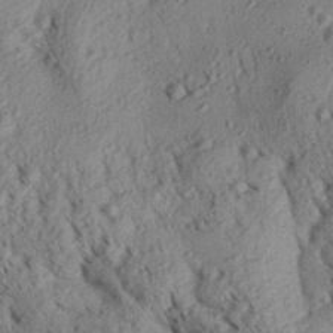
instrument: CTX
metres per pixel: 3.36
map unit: Aa
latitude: 30.7058
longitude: -137.7072
